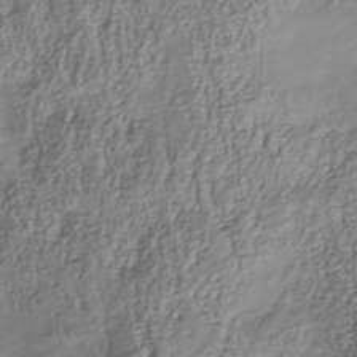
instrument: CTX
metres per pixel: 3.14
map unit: Nhu
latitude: -40.4062
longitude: -85.7450
